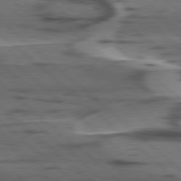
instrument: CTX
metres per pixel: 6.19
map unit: lApd
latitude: 78.5546
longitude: -49.2537
